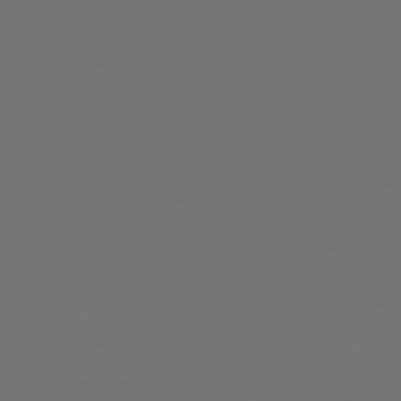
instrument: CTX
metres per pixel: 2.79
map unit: Hpe
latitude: 75.0270
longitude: -129.9339
